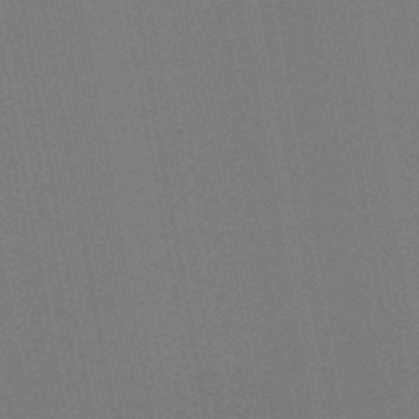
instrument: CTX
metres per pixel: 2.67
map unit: lHb
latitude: -46.7085
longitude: 73.3698
